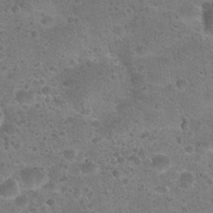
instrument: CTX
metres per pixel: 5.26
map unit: Hto
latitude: 22.9703
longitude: -49.5938
